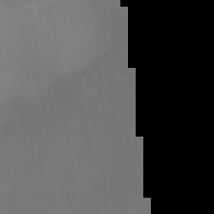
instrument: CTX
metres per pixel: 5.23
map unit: Ht
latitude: -3.9556
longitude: -25.5938
